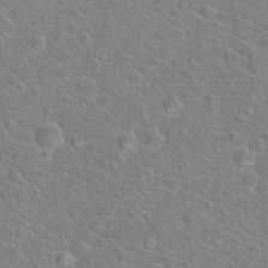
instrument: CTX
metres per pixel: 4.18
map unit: Hto
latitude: 19.7638
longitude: -44.4034
